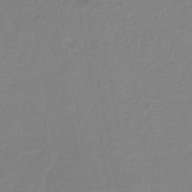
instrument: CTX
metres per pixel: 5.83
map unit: lHb
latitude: -42.5762
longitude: 75.2754
